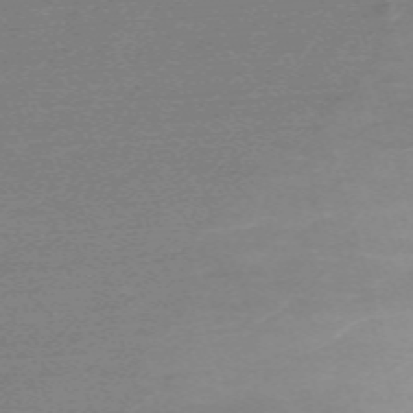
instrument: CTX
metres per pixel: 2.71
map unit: eHh
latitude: -62.3495
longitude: 52.7274
